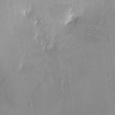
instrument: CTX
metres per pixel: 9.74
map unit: HNhu
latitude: 4.6113
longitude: 7.8989
